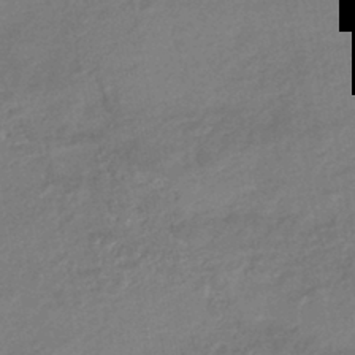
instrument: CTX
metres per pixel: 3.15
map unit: HNhu
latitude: -44.8786
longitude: 94.2172
